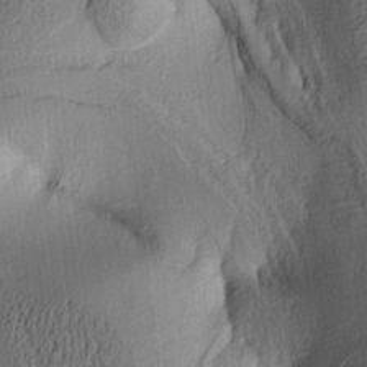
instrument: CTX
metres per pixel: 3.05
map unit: lAa
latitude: 5.1781
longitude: -113.7072
